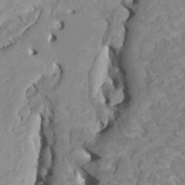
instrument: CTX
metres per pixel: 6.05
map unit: HNhu
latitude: 4.2145
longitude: -3.3292
